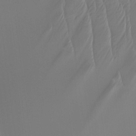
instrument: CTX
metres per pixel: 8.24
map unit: Htu
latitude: -14.5574
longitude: -45.4615
